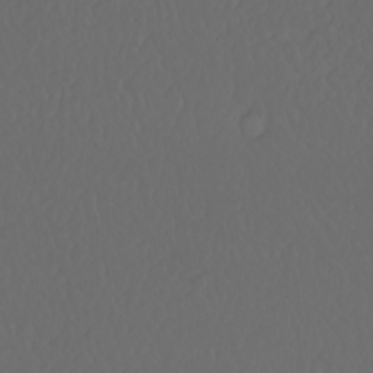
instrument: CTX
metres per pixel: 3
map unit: Htu
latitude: -6.1417
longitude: -69.9528
